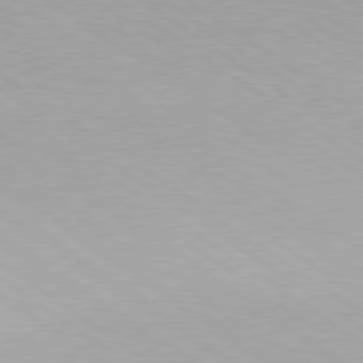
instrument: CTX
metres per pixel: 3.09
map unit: lApd
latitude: 79.2915
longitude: -177.8394
